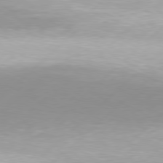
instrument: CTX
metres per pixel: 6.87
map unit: Hpe
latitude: 77.8583
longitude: -131.3860
